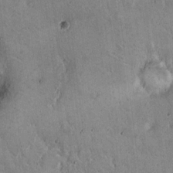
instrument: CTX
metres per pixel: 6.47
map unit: Hto
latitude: 16.1200
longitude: -59.5560
